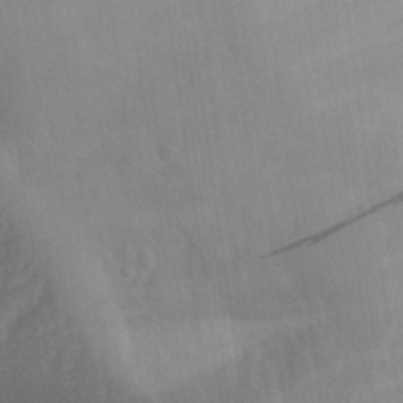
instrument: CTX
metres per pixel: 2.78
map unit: Aa
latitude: 26.9892
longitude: -132.7624
